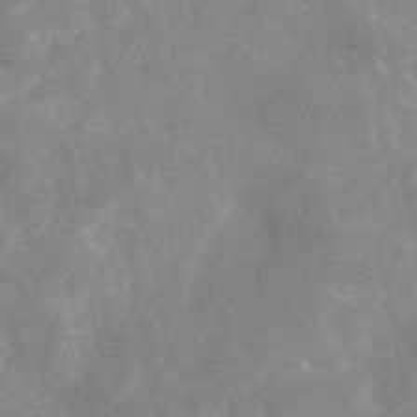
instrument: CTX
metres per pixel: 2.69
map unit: eAb
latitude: 45.5749
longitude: 126.3873
